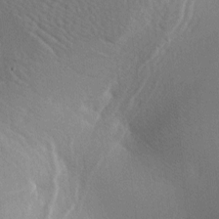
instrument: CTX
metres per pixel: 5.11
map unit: lAa
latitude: -7.6344
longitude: -124.8947
